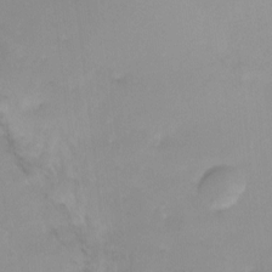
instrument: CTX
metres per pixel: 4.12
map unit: Ht
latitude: 0.6301
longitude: -32.5924
